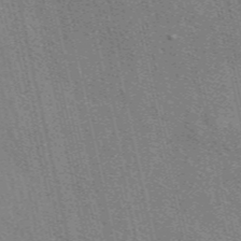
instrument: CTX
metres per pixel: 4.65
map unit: eAb
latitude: 48.7246
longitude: 105.7855
